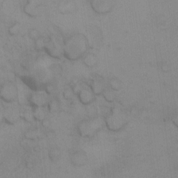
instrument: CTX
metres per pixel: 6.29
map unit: Hto
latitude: 11.7072
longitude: -35.9339
